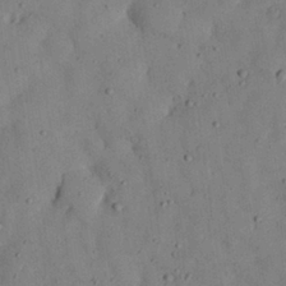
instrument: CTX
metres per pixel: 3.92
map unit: Nhu
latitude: 28.2144
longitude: -72.0255
